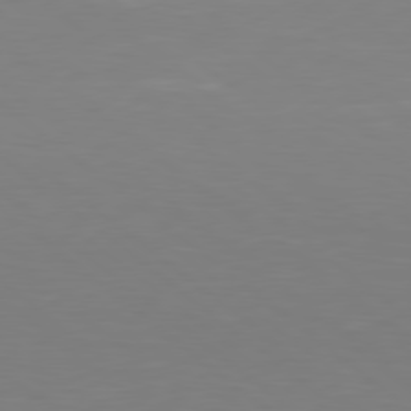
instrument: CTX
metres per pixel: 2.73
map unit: Hpe
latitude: 78.4223
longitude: -173.1214
